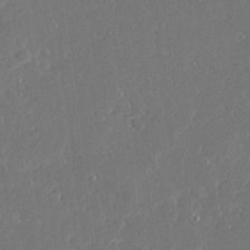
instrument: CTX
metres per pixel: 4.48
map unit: Ave
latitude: 16.5924
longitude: -140.4412
